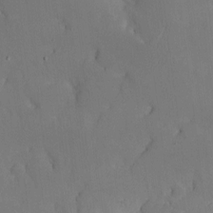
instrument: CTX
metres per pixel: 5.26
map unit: Nhe
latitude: -1.7667
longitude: -58.6302
